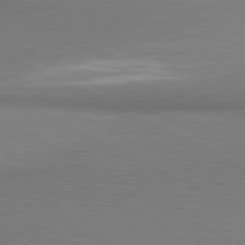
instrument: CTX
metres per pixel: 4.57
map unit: lApd
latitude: 81.0080
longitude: 162.1794
